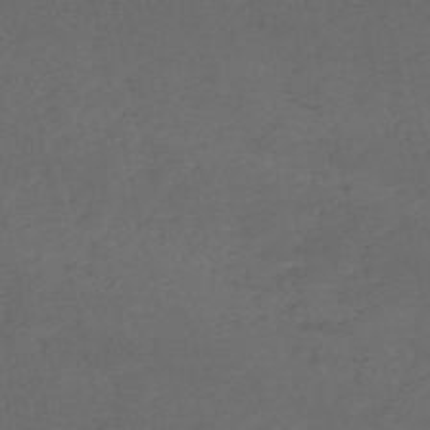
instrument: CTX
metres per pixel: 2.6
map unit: HNb
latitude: -53.8422
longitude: -41.8961
